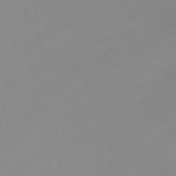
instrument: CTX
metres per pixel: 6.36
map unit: eHb
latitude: -44.8786
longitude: 85.5966
